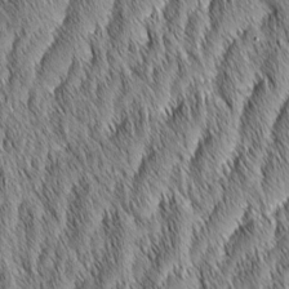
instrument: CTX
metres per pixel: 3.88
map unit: Aa
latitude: 6.3845
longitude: -130.1956
